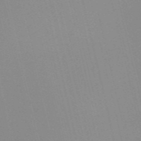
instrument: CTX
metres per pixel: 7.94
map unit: Nve
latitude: -57.5399
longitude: 63.2187
